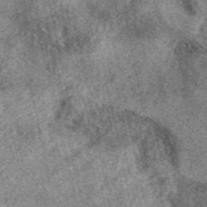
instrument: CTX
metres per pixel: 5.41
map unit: eAb
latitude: 38.4034
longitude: 109.9745
